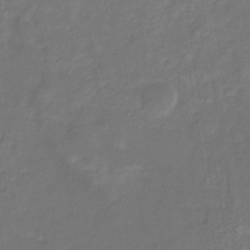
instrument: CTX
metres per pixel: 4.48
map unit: eHb
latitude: -33.2187
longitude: 73.0108
